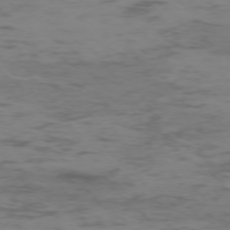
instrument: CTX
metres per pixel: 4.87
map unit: Hpe
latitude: -75.2187
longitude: -19.8772
